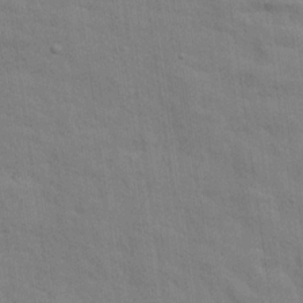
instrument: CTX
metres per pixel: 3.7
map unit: eHh
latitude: 24.5167
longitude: -79.6316
